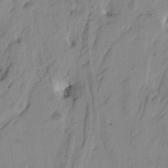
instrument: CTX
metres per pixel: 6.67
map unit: Htu
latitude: -5.1053
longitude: -179.9528
